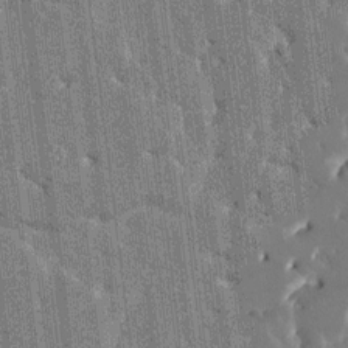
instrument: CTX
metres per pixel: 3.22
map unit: HNhu
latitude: 7.1592
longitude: -5.8394
